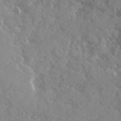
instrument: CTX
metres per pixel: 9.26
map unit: Ave
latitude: 13.0837
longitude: -101.6127
